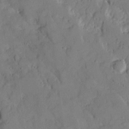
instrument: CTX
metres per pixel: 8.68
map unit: Ave
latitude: 18.2522
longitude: -128.9325
